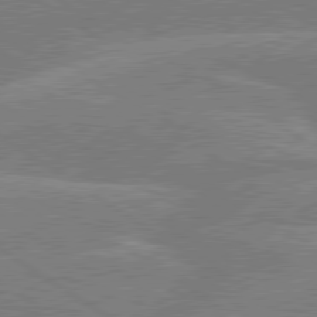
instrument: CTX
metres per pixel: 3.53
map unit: lApd
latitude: 79.8773
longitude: -132.3467
